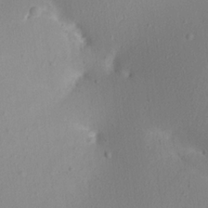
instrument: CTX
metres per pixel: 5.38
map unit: Aa
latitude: 20.3279
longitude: -146.2334
